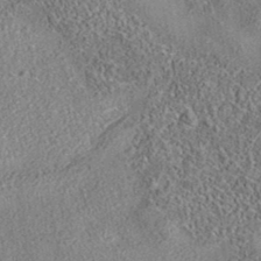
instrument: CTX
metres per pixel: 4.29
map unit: eAb
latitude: 35.7071
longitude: 110.7085
